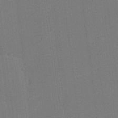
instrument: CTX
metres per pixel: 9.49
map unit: lHvf
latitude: -10.8408
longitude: -104.4601
